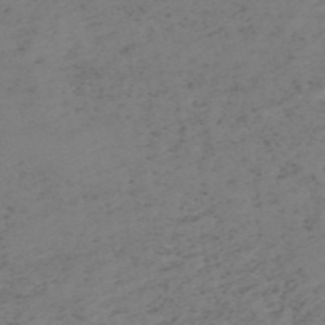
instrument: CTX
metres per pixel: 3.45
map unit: HNb
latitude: -55.1431
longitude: -48.4601
